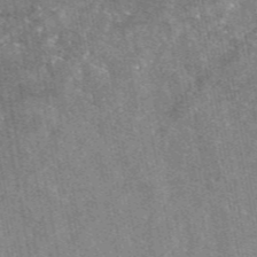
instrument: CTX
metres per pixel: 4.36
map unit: eAb
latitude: 47.1404
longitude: 122.2551
